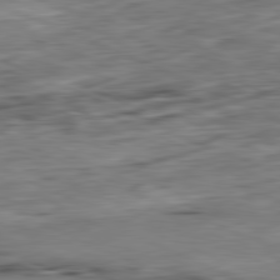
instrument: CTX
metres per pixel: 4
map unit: Ap
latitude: -81.7856
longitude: -71.4993
